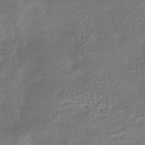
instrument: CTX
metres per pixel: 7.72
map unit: HNhu
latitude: -41.9367
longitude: 94.8597
